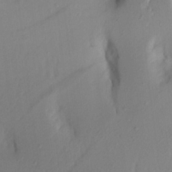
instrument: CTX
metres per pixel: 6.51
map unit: Aa
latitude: 20.5924
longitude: -146.1389
